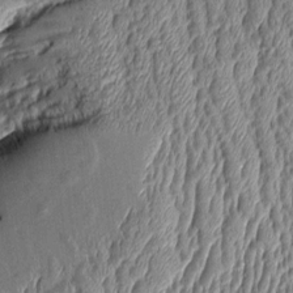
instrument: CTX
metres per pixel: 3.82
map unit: Aa
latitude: 9.2537
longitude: -129.0080
